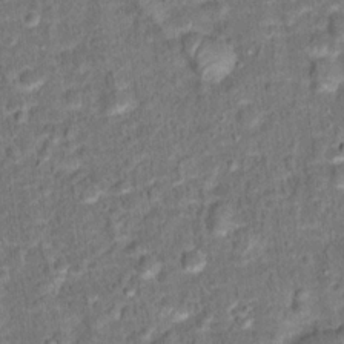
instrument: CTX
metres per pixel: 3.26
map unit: Hto
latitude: 15.4805
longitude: -39.4615
